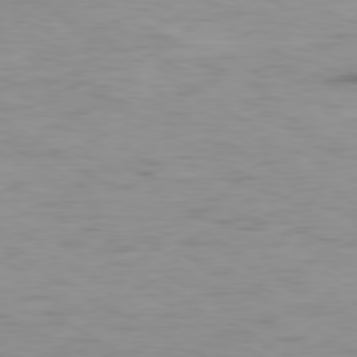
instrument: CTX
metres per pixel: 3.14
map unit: Ap
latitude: -80.1795
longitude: -91.7261
